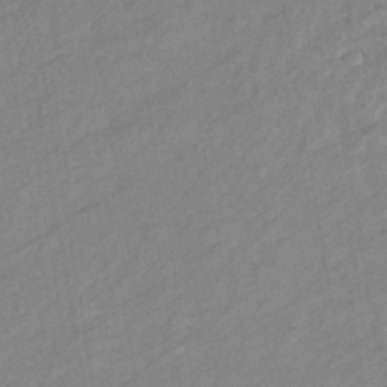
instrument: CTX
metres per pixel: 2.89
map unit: eHb
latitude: -40.8786
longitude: 83.0108
